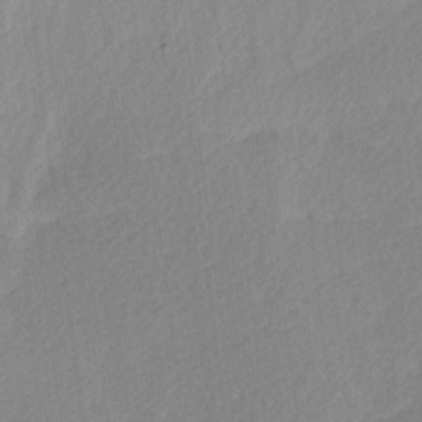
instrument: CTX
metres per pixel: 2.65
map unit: Ave
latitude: 10.2334
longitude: -106.9892
